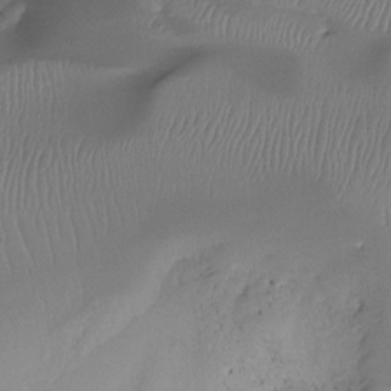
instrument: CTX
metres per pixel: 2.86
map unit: Ht
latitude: -13.2943
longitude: -45.1214
